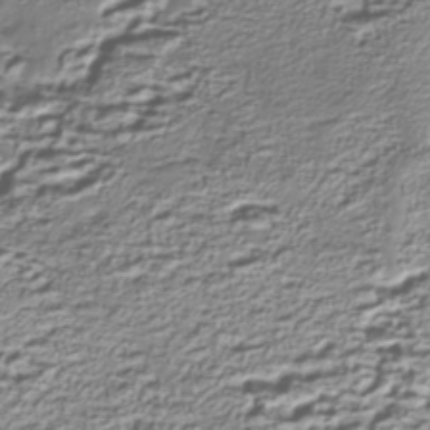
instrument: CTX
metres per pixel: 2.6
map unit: Nhe
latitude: -45.1620
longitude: 152.1416
